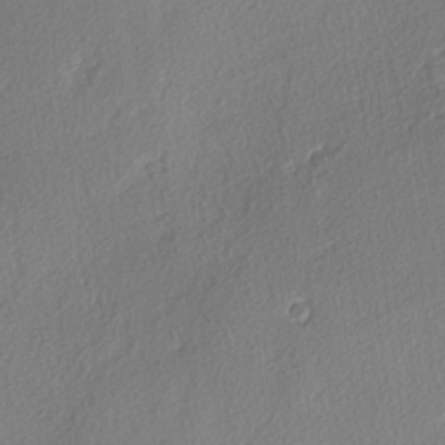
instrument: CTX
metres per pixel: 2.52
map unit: lAvf
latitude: -4.3873
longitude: -108.7057
